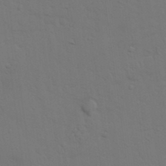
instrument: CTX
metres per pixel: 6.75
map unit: Nhu
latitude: 23.1592
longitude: -73.3104
